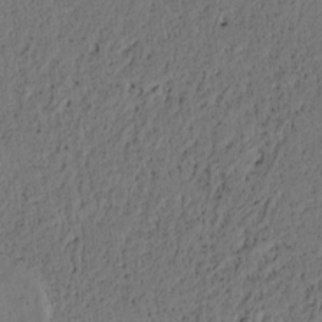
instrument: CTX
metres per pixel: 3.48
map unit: lAvf
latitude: 4.7624
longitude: 166.3873
